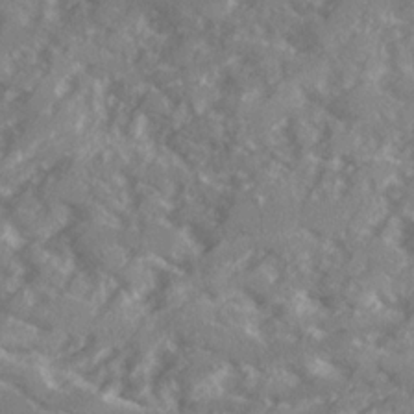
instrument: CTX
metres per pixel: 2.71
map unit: Ave
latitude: 19.8961
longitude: -130.4223
